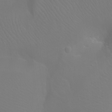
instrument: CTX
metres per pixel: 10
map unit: Ht
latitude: -11.4266
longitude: -44.7246
